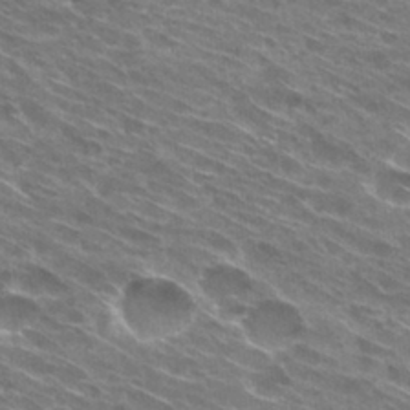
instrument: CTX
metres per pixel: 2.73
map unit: Hto
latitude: 30.2145
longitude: -44.5734
